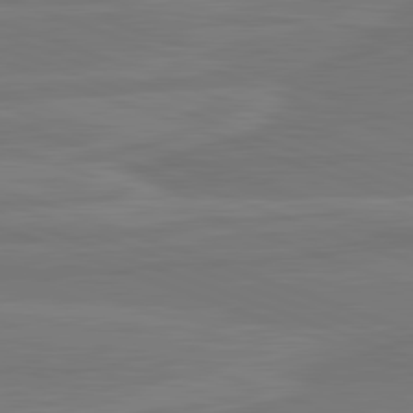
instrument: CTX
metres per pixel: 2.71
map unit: lApd
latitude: 82.1388
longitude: -175.9339
